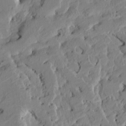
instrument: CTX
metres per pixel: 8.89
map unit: HNhu
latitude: 5.8961
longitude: -5.2159
